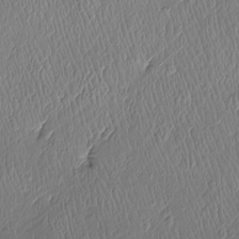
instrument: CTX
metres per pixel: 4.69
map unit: Htu
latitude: -6.4062
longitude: 154.8030
